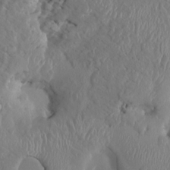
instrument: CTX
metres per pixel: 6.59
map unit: HNhu
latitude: 3.5182
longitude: -5.7072
